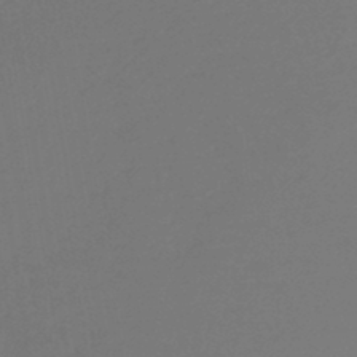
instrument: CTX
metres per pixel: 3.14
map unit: lHb
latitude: -44.8786
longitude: 59.7666
